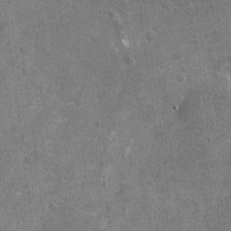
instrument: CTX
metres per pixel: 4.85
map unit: Nhu
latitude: -16.8030
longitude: -56.1577
